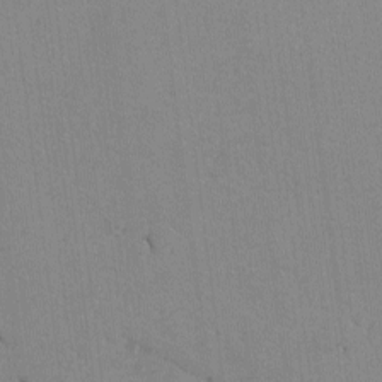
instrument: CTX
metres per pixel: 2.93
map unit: lAvf
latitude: -6.0661
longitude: -114.6490
